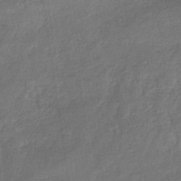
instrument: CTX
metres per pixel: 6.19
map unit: HNb
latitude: -33.3321
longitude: 54.1228
